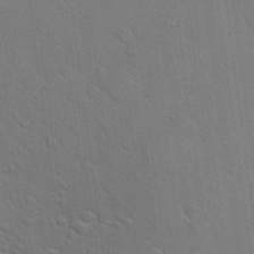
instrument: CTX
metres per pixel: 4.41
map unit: Hto
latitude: 20.8947
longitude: -54.4601
